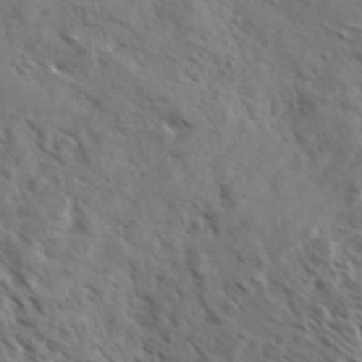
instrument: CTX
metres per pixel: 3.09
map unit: eHh
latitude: 35.8205
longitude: -138.7813
